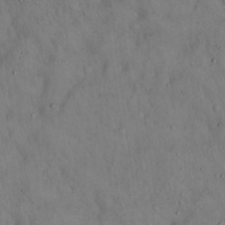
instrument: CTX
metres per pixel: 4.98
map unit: Hto
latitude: 15.2726
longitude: -60.4223
